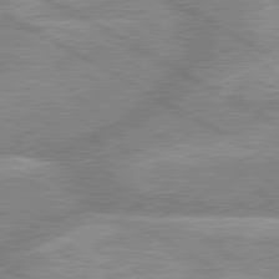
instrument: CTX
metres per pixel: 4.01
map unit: lApd
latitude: 80.1011
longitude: -166.6679
